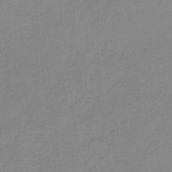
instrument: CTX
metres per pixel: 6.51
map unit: HNb
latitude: -34.5007
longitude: 57.8422
